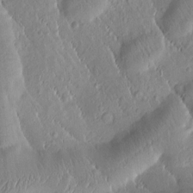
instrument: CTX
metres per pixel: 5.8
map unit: Htu
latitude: -0.8030
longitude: 171.6722
